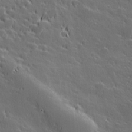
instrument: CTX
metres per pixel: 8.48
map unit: Hve
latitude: 27.4238
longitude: 144.0472
